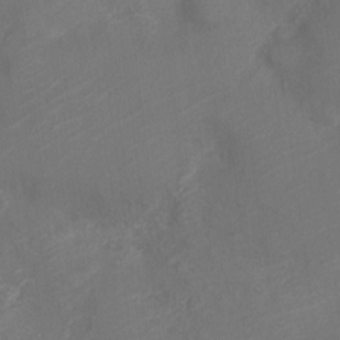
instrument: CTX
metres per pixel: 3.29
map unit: Nve
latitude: -19.1998
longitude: 106.6897
